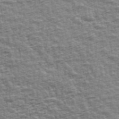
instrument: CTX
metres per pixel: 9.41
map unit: Ave
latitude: 42.3089
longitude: -112.1200
